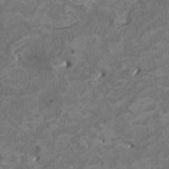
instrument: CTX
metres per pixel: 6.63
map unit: HNhu
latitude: 2.3089
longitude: -3.4048
